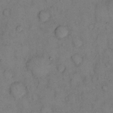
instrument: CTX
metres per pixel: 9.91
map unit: eHh
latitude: 13.1403
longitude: -63.2348
